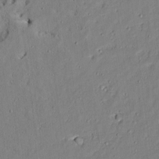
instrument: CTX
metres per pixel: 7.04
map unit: Aa
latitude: 8.9703
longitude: -134.3089
